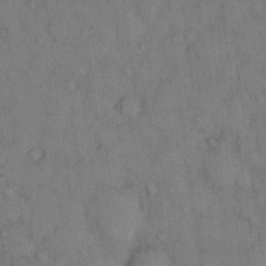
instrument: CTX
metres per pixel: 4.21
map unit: eHh
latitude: 13.1970
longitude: -62.9136
